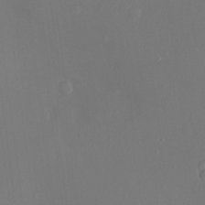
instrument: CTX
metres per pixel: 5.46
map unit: Ht
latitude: -17.0298
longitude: -41.3481
